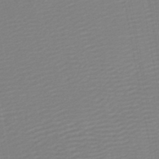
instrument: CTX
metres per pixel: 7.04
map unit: lHb
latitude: -46.4440
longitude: 74.0283
